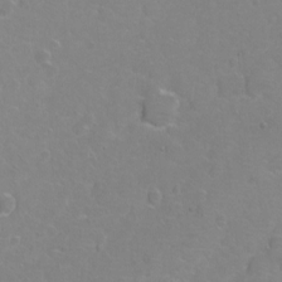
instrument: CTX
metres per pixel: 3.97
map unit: Hto
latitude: 2.6868
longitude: -33.4237
